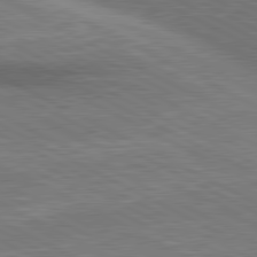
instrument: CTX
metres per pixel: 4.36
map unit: lApd
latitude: 80.8947
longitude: 141.5966
